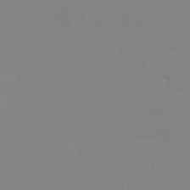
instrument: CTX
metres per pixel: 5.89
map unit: Ht
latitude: -9.4076
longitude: -45.7638
